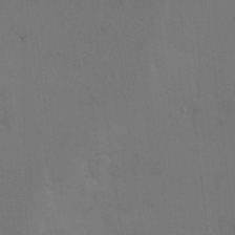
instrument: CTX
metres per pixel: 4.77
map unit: eHh
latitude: 17.7261
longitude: -66.1955
